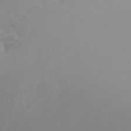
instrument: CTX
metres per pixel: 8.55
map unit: Nhu
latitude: -8.7085
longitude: -95.1403
